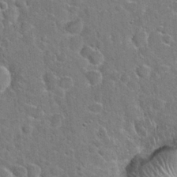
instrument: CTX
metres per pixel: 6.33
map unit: Hto
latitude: 21.0648
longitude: -48.5546
